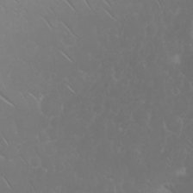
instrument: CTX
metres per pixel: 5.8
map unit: eHh
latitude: 25.7827
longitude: -64.1767
